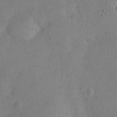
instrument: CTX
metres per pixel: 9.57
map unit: Nve
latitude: -24.7274
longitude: 107.1809
